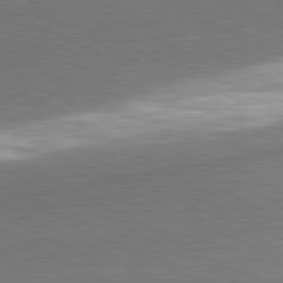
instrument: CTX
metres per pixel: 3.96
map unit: lApd
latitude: 81.0458
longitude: 165.0676
